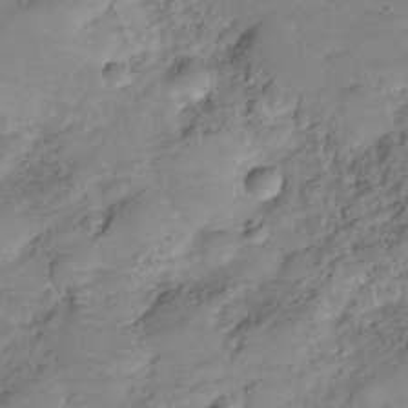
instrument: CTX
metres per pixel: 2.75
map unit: Hve
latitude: -28.9353
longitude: 94.6518
